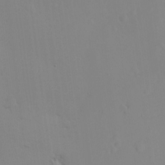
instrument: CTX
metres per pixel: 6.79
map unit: lHvf
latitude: 13.6127
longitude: 179.2376
